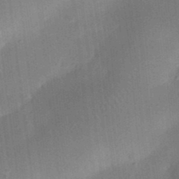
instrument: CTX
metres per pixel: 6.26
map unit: eHh
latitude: 25.1403
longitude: -70.8191
